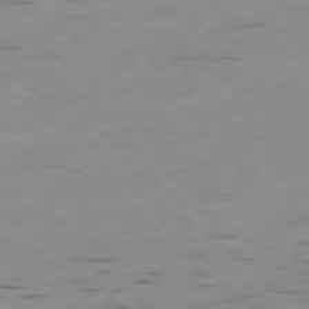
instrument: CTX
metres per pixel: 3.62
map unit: Ap
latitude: -79.8044
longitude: -72.3468
